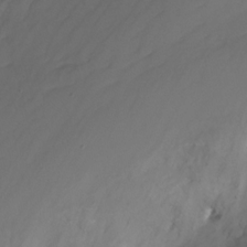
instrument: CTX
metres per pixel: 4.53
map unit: Nhu
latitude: -16.5196
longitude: -50.7813
